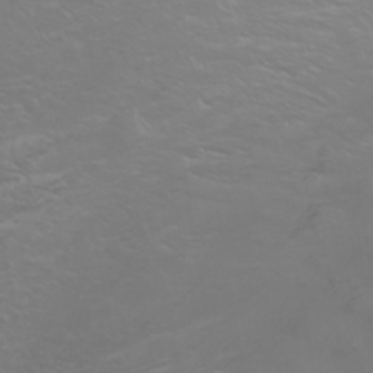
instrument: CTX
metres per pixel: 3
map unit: Nhu
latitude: -5.5588
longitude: -79.3482
